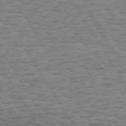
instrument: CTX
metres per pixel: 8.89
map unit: Hpe
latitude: 73.6127
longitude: -129.9339
